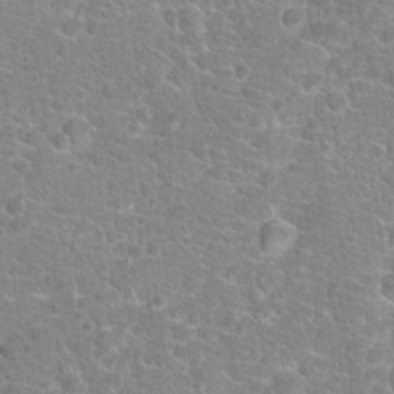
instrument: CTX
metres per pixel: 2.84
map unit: Hto
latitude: 18.2711
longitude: -41.3103
